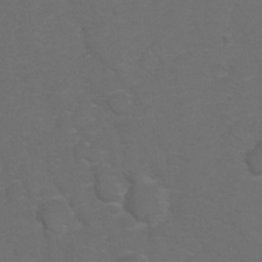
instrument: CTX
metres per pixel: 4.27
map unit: Hto
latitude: 5.7639
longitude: -30.7813
